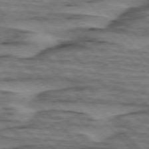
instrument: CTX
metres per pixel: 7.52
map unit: lApd
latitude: 76.5168
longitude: -77.7827
